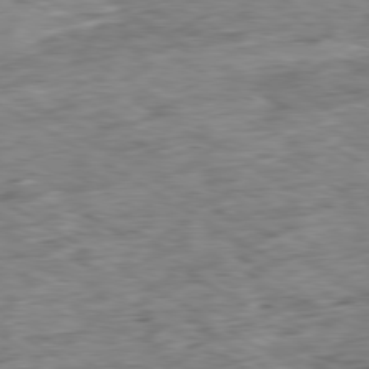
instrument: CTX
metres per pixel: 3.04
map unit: Ap
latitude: -80.1039
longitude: -84.3656
